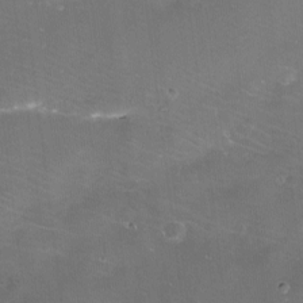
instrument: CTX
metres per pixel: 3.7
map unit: eHh
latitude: -11.4832
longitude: -62.0255
